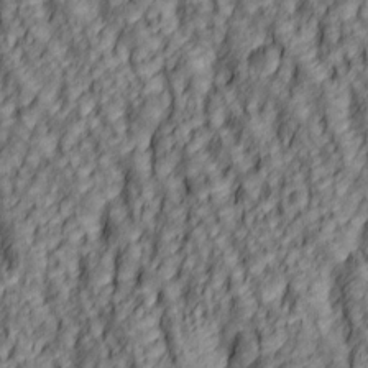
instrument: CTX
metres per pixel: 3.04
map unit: lAa
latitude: 5.6505
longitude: -116.5546
